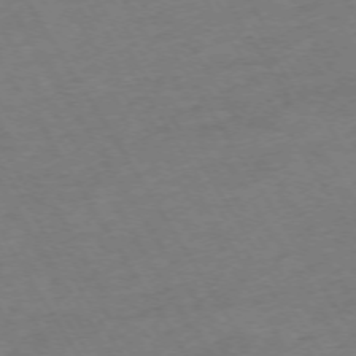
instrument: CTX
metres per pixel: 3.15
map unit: Hpe
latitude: -72.7652
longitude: 9.7289
